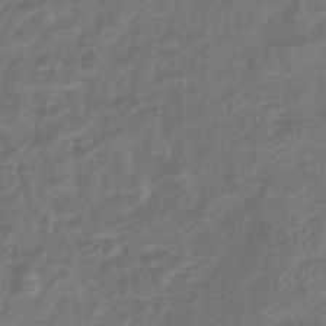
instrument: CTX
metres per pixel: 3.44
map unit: eHb
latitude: -43.3887
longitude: 81.9745
